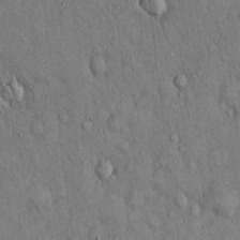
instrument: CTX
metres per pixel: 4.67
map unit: Hto
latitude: 13.8206
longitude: -58.8380
